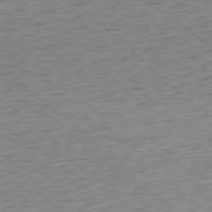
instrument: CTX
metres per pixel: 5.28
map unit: Ap
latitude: -78.0850
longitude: -71.2537
